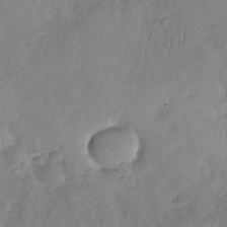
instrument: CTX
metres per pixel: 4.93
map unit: Nhu
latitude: -31.5210
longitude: -61.7449
